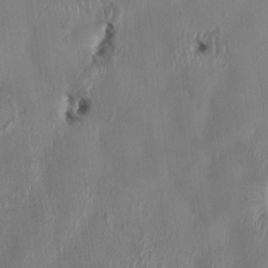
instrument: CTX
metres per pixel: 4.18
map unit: HNhu
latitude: 3.3104
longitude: -5.7827
